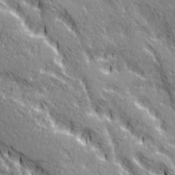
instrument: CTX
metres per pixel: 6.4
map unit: Ave
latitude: 20.7624
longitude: -135.4993
